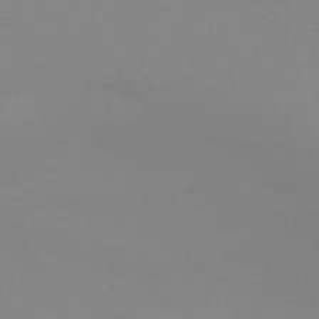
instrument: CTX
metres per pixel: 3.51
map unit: HNhu
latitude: -44.1795
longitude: 90.4629
